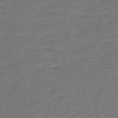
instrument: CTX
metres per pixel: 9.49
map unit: lHb
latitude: -45.6344
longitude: 57.7855
